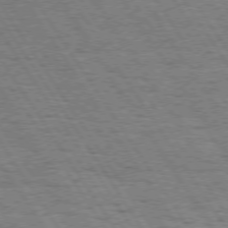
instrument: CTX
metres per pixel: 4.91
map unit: Hpe
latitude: 73.6883
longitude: -133.9717
